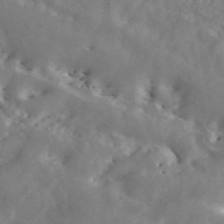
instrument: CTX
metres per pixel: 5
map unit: ANa
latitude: 46.1200
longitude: 28.2928
